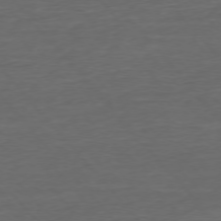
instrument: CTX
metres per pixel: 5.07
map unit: Ap
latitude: -75.9556
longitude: -93.3292
